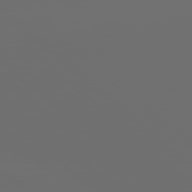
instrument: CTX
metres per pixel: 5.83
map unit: Ap
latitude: -78.8786
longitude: -69.3860
